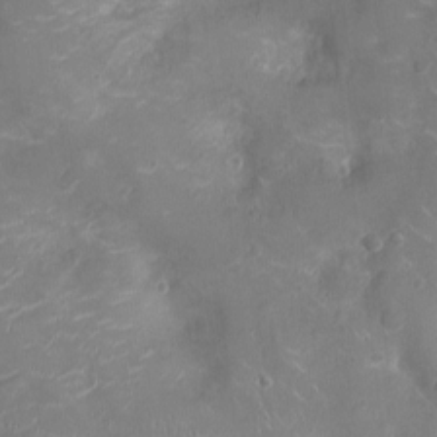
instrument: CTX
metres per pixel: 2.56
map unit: Ht
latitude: -4.9730
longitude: -15.7261
